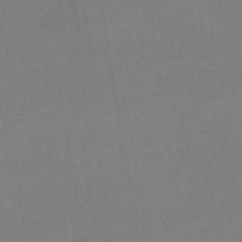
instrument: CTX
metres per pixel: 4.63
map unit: lHb
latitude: -42.5384
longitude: 60.2551
